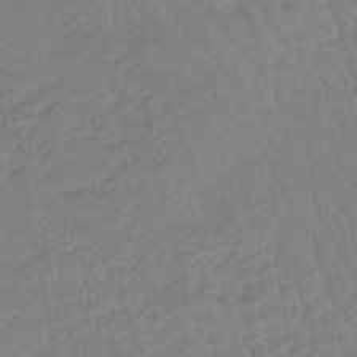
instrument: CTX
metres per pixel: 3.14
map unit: eHb
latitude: -45.5777
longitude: 80.5007
